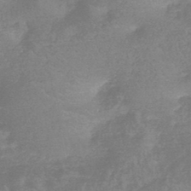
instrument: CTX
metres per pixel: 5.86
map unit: HNb
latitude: -44.7463
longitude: -37.9339
